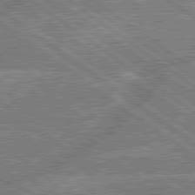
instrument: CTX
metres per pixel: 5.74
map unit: lApd
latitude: 79.5938
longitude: -144.3656
